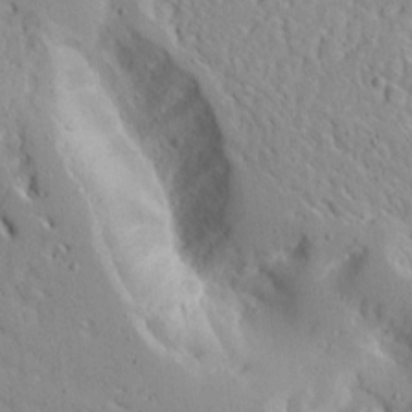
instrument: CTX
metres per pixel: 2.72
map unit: Ave
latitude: 14.0444
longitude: -139.6316
